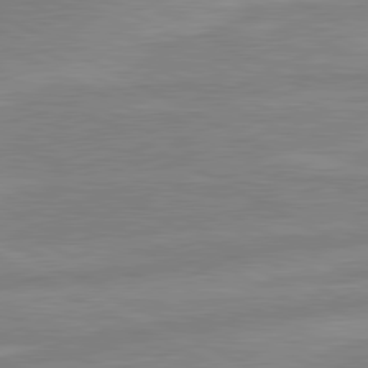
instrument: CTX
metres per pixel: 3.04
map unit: lApd
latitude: 80.6679
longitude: -168.9892
